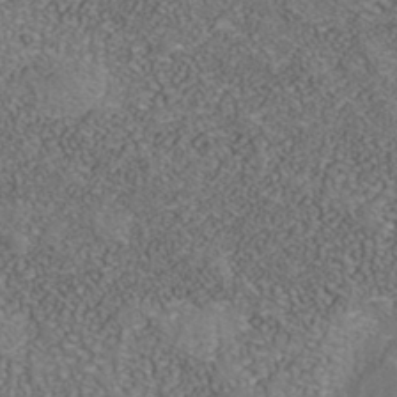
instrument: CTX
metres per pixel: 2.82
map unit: Nhe
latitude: -41.9745
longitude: -110.0255
